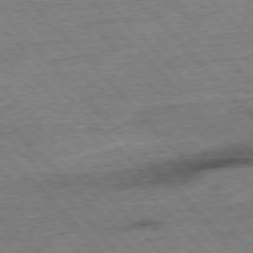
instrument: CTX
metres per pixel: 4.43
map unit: Hpe
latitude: -76.5763
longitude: -16.1011
